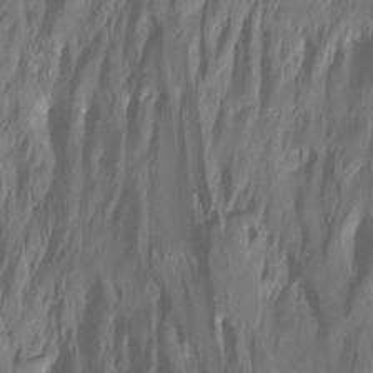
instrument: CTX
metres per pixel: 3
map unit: Htu
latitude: -7.5588
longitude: -49.5371
